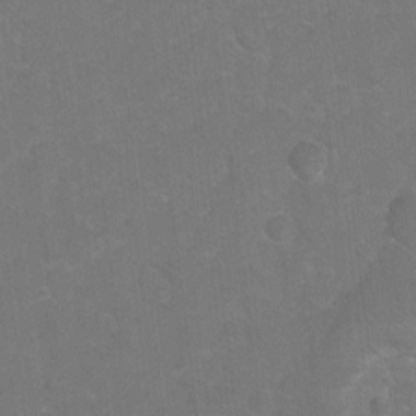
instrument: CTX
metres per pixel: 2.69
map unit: Hto
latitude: 4.2145
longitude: -31.9717
